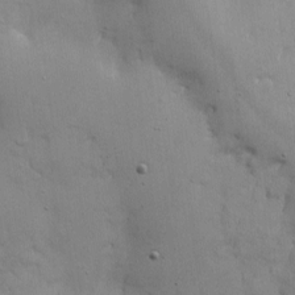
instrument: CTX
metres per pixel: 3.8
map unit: Nhe
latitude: -1.5211
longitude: -59.4238
